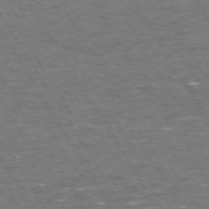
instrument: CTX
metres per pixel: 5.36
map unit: Hpe
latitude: 72.5735
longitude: -123.7827
